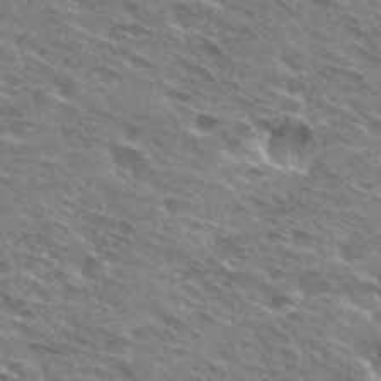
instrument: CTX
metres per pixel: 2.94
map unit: Hto
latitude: 31.7450
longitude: -44.9325
